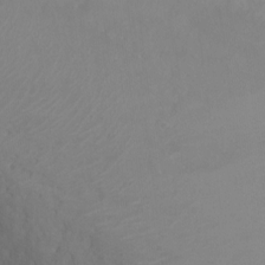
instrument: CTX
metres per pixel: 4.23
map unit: Ht
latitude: 0.2333
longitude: -32.6868
